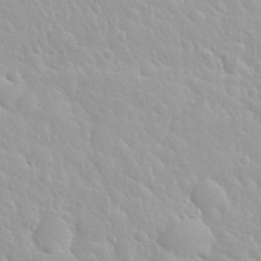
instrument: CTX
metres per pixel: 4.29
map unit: Nhu
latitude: 29.7449
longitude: -55.6883
